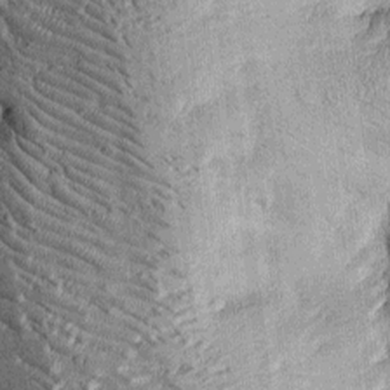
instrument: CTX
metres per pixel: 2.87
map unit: Htu
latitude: -4.3306
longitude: 158.0283
